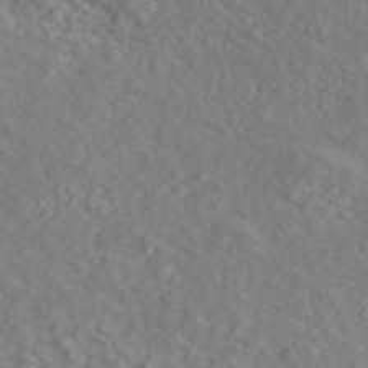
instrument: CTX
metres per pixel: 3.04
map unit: ANa
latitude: 44.9136
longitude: 21.2376
